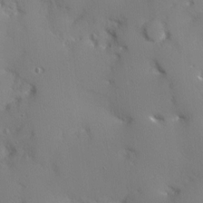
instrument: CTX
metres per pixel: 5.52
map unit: Ave
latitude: 12.4034
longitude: -101.5749
